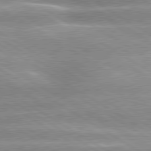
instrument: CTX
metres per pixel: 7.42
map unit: lApd
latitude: 80.1578
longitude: -135.1403
